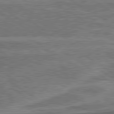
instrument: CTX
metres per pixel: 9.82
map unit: lApd
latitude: 79.9528
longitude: 173.3509
